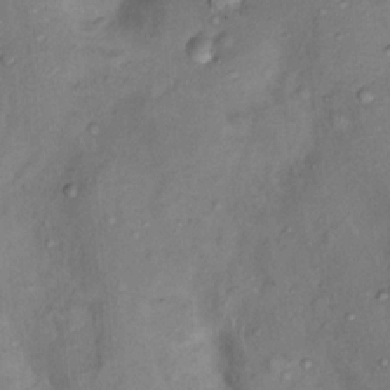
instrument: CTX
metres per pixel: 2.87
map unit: Nhu
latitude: 11.4427
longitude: -28.2900
